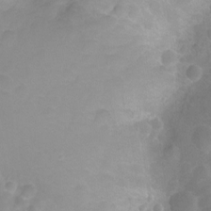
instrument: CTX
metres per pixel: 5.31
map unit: Nhu
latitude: -15.3321
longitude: -25.8016
